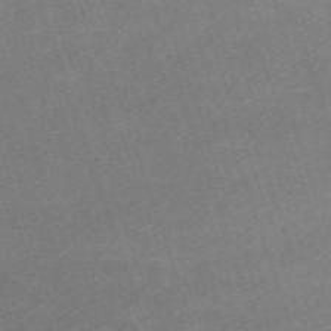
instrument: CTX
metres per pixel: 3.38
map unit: eHh
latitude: -64.2362
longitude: 50.2361
